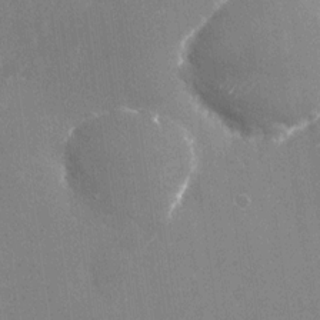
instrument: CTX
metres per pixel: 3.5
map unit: Nhu
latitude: -25.4832
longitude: -71.9339
